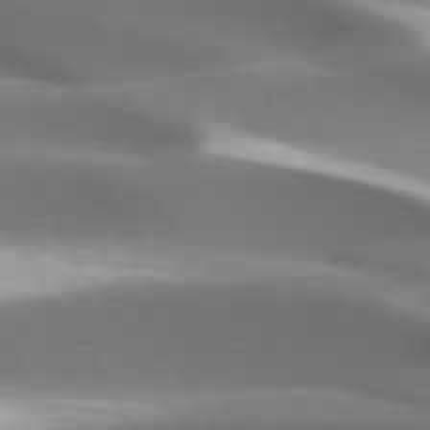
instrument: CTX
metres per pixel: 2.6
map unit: lApd
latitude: 73.6883
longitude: -51.7449
